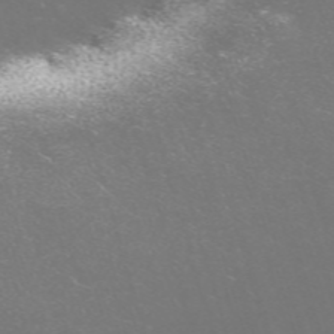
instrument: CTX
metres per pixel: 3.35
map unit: Nve
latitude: -59.7855
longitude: 60.1795
